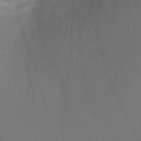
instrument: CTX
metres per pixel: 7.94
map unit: Ht
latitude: -3.1809
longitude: -27.0459
